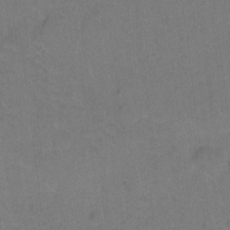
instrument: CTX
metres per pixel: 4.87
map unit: Hto
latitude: -4.5951
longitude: -35.8394
